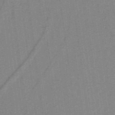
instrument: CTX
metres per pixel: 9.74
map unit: lHb
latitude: -39.2943
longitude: 54.3495
